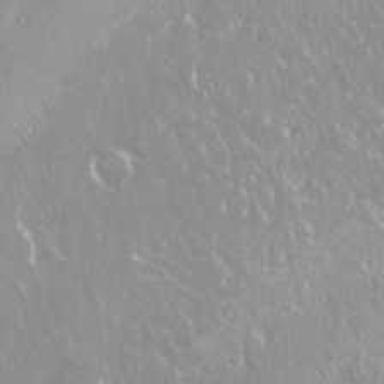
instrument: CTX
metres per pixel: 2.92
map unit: Nhu
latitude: -9.2943
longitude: -70.4223
